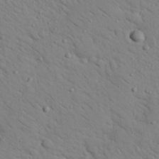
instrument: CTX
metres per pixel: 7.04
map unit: Nhu
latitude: 24.2711
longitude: -74.1578
